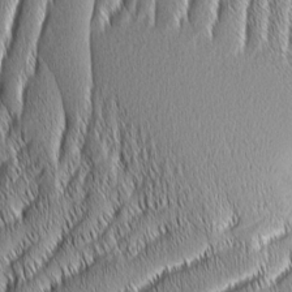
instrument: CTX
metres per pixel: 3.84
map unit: Aa
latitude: 7.8583
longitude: -130.2712
